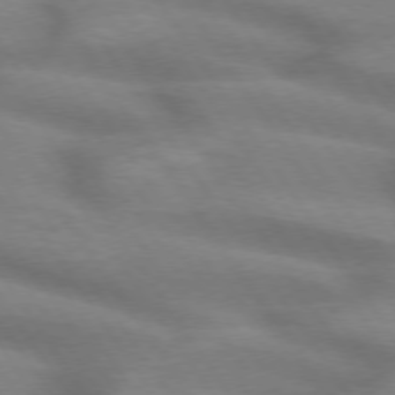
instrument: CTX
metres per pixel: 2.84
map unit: lApd
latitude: 74.5735
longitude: -58.9703
